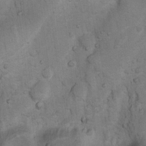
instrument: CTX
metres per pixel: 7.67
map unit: Nhu
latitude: 6.3089
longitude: -23.4804
